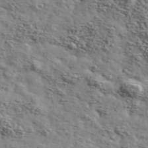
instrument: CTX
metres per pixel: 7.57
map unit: Ave
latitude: 43.0270
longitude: -110.4412
